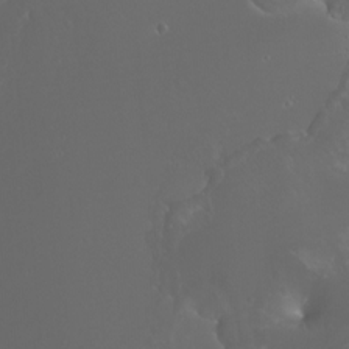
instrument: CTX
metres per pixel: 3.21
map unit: Nhu
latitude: -7.0675
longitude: -74.8947
